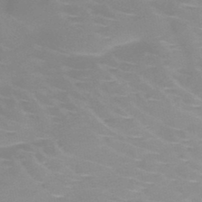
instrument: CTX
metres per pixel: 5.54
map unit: HNb
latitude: -46.4818
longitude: -43.6694
